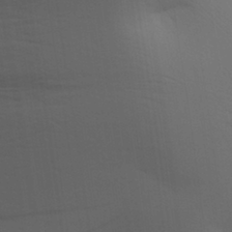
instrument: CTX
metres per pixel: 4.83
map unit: Aa
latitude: 27.4804
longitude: -138.9136
